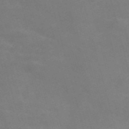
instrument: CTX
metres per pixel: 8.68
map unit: Nve
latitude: -57.9556
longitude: 57.2187
